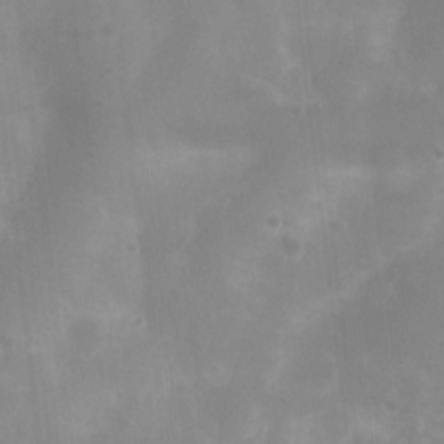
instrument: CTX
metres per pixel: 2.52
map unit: Nhu
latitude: 6.1767
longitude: -18.1955
